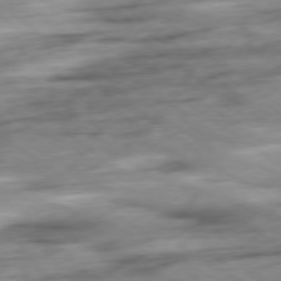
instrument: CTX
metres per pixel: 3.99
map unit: Ap
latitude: -79.0297
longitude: -77.2537
